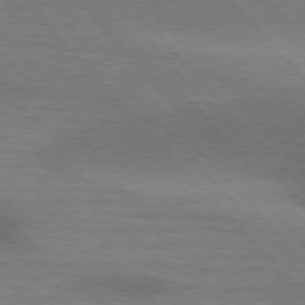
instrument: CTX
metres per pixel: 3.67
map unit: lApd
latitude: 76.1955
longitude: -62.4412
